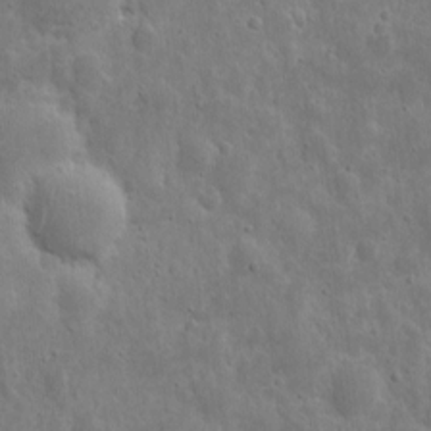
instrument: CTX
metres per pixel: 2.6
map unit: eHh
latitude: 10.3090
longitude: -73.1970
